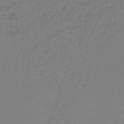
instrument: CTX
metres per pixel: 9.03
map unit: lHb
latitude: -45.5021
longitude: 59.2375
